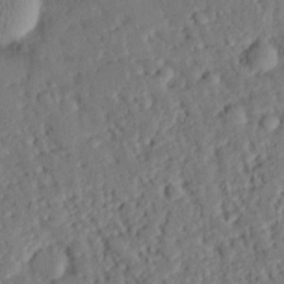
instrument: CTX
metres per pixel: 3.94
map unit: eHh
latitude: 26.2523
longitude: -81.0269
